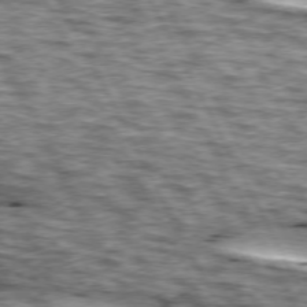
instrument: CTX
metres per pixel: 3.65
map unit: lApd
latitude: 73.9339
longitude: -55.1025
